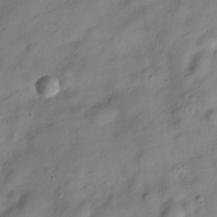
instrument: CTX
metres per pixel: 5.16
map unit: Hve
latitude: -28.7652
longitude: 93.2187
